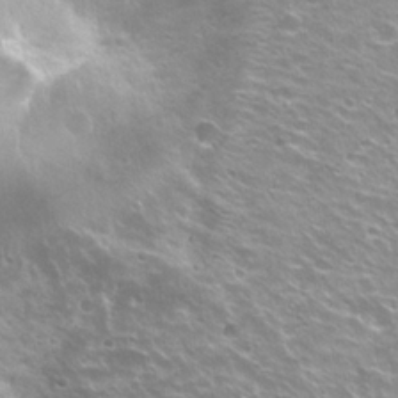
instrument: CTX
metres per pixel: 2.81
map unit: Hto
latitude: 22.8191
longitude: -32.2900
